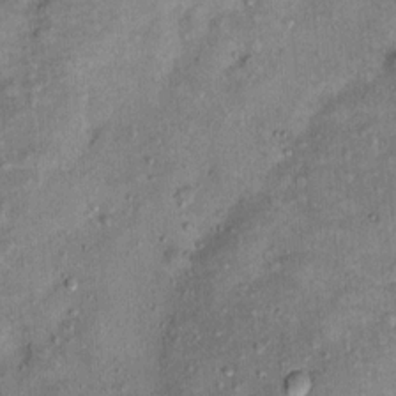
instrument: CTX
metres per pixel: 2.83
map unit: Ht
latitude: 10.6491
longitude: -37.9906
